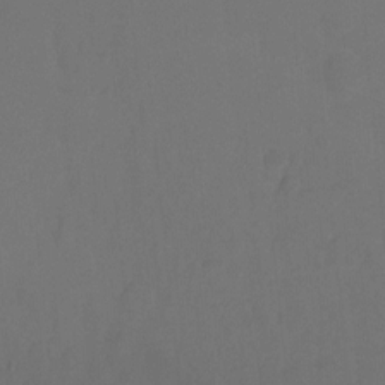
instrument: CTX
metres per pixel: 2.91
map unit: Ht
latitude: -9.5588
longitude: -37.2915
